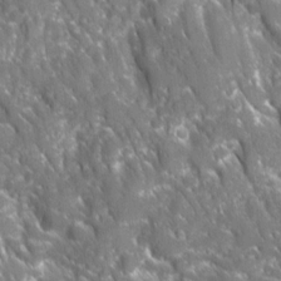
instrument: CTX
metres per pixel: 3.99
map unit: Ave
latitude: 16.2523
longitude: -131.3104
